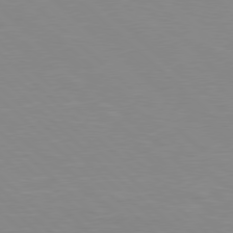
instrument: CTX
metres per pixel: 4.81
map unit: Hpe
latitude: 77.8016
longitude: -161.3481
